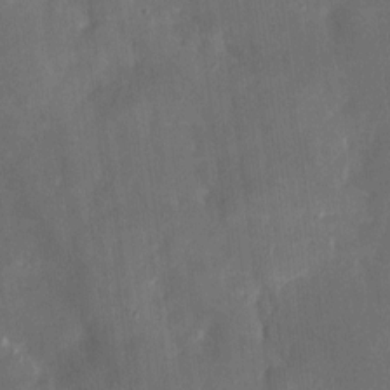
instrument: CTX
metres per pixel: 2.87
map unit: eHh
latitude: 5.2348
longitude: -69.5749
